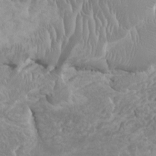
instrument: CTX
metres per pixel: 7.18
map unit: HNhu
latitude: -0.6330
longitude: 1.7478
